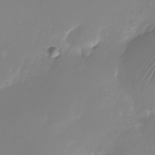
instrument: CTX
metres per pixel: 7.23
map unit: Nhu
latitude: -26.0849
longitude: -71.2537
